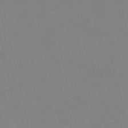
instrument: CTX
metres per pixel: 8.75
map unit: HNb
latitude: -53.1998
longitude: -50.1955
